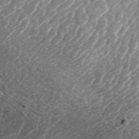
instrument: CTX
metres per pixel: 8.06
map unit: ANa
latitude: 45.0269
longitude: 29.8422
